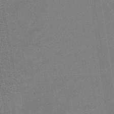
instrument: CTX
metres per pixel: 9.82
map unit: eHb
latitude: -44.9353
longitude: 87.4266
